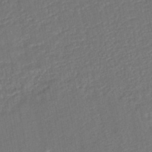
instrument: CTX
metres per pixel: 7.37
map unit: HNhu
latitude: -46.1605
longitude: 102.0661
